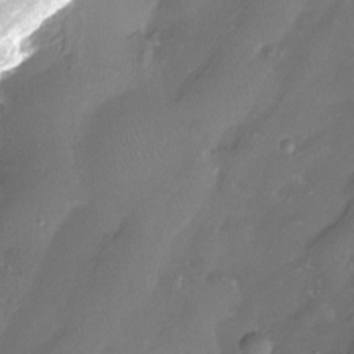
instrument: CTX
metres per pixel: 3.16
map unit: Htu
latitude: -12.5385
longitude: -45.4993
